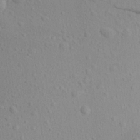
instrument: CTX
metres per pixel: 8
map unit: Aa
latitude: 27.3482
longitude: -143.4049
